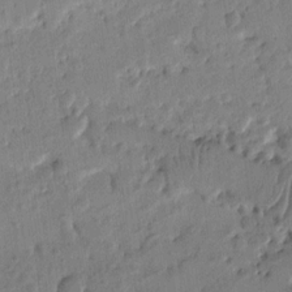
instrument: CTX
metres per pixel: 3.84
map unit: Ht
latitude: 10.1578
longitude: -76.5545
